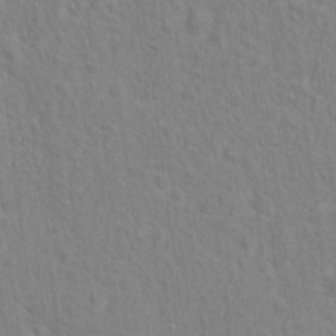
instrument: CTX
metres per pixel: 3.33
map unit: Hto
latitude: 13.1970
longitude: -38.0444
